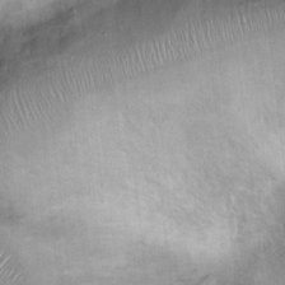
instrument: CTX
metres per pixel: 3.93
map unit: Ht
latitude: 14.4790
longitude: -40.8002
